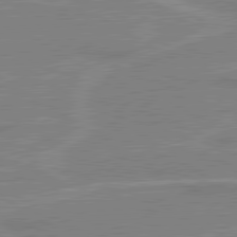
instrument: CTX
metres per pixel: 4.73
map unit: lApd
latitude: 80.6301
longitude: 123.2187
